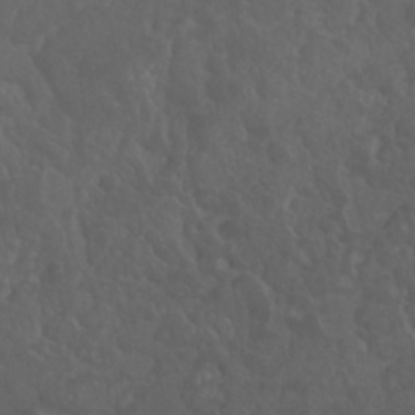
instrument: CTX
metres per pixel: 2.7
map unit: Nhu
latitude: 24.6679
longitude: -62.0633
